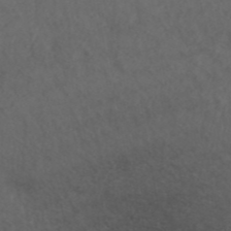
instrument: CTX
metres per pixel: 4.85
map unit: ANa
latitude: 42.9325
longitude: 28.2928
